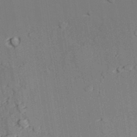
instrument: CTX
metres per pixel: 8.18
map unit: lAvf
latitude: 27.3482
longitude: -109.4993
